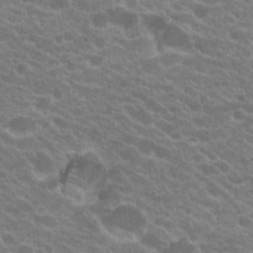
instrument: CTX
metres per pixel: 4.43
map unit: Hto
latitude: 20.1200
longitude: -35.5560
